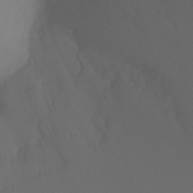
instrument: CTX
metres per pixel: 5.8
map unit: Ht
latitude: -16.9164
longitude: -42.9892
